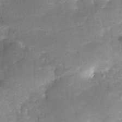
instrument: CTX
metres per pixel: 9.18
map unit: Nve
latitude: -25.0108
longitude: -109.1592
